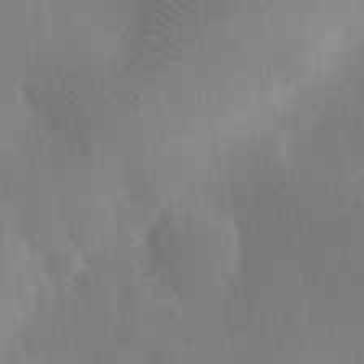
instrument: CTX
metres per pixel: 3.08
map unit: eHh
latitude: 25.8583
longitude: -69.1214
